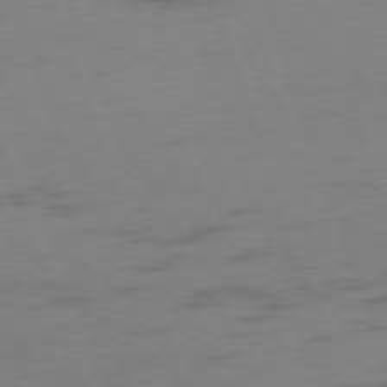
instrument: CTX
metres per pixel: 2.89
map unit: Ap
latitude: -75.8801
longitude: -73.6505
